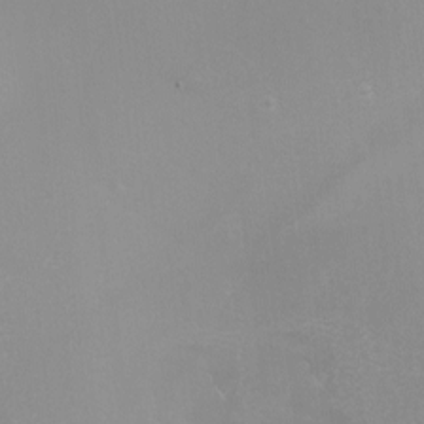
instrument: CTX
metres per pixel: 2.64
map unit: Nhu
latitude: -8.3306
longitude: -90.9892
